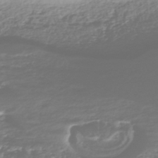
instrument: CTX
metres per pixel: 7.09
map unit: HNhu
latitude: -43.4454
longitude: 100.5195
